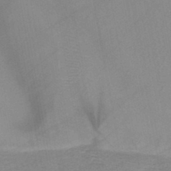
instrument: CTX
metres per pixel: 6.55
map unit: HNb
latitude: -45.6722
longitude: -40.4978
